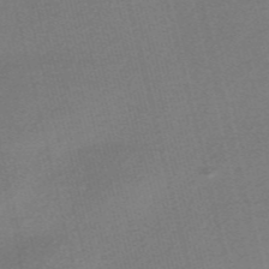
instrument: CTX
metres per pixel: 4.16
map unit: Nve
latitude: -56.2739
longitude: 61.7289
